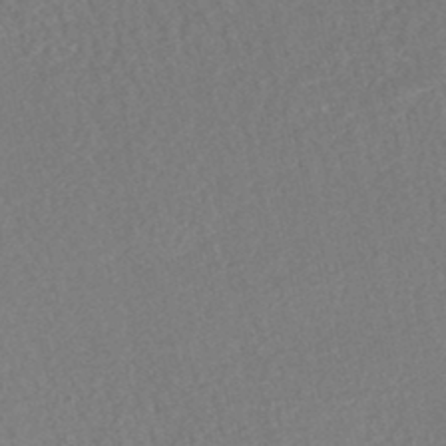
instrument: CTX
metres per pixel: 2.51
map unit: HNhu
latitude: -47.6910
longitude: 103.1998
